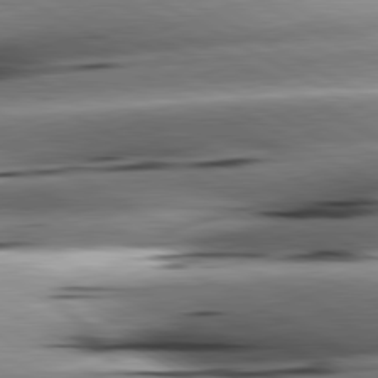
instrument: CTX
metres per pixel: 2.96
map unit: lApd
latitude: 80.9703
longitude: -162.1200
